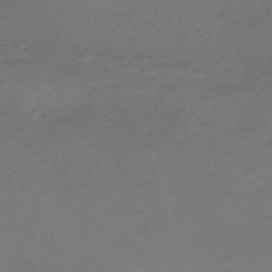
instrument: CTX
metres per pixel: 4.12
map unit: eHh
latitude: -62.5196
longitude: 53.2565
